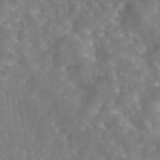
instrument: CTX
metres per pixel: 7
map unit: eAb
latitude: 44.7246
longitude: 116.4062
